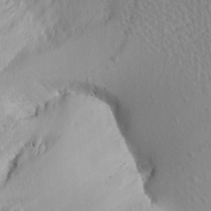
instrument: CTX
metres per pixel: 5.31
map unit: Aa
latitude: 19.2348
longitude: -144.2711
